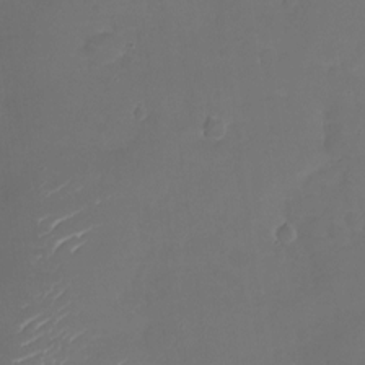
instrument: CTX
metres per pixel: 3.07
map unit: Nhu
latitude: -19.7856
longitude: -57.2914
